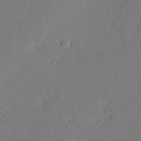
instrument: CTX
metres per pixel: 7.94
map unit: Nhu
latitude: 1.3292
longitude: -77.1781
